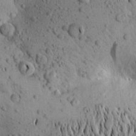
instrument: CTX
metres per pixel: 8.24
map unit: Aa
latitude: 20.7813
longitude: -149.5938
